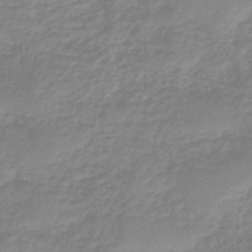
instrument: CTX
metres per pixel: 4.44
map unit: eHb
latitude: -45.4454
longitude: 83.2565
